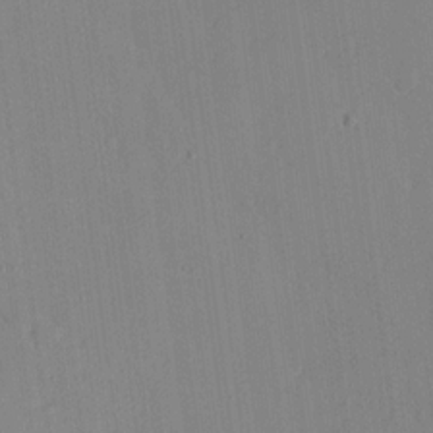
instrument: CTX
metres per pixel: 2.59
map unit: lHvf
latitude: 18.0822
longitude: -112.6301
